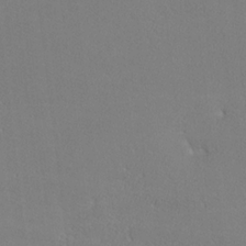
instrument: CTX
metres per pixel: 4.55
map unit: lHvf
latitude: -12.5574
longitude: -102.0444
